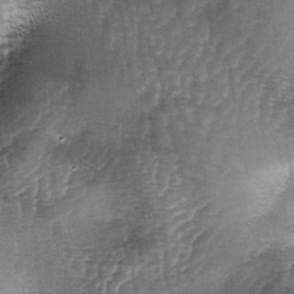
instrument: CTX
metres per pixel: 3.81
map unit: lAa
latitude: -5.0108
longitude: -128.1389
